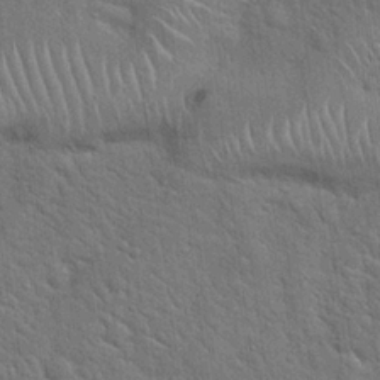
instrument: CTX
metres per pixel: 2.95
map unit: Hto
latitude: 19.8961
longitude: -52.2901
